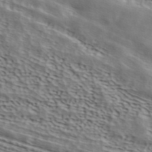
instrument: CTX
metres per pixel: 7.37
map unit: ANa
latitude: 42.1011
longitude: 50.3873
